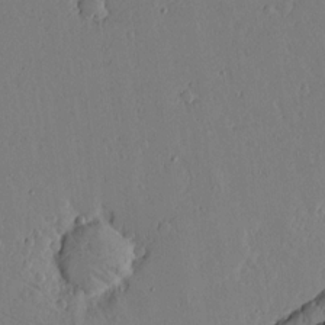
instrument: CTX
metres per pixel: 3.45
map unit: lAvf
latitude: 15.8584
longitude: -126.1200
